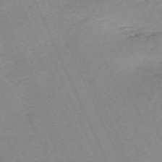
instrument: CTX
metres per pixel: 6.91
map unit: Nhu
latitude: -67.0486
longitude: 39.3510
